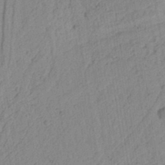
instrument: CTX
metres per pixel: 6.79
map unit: Ht
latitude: 11.2726
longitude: -74.4979
